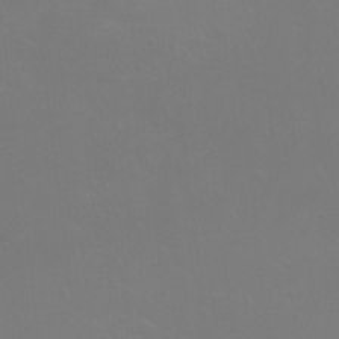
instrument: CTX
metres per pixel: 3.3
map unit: eHh
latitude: -12.4629
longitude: -60.0822
